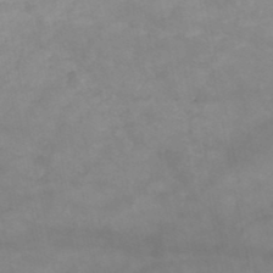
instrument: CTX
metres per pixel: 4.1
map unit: HNb
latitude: -48.8030
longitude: -38.8380
